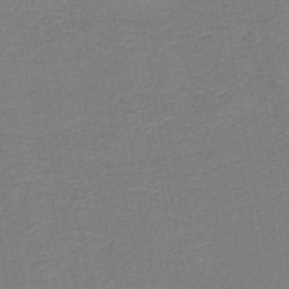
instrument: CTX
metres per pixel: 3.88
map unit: HNb
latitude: -45.5210
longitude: 52.2361
